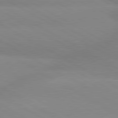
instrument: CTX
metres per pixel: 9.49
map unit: lApd
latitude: 80.3278
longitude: -147.1970
